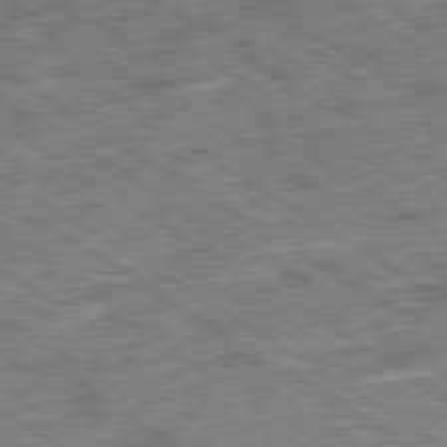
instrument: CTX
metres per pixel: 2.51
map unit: Ap
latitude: -79.9745
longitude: -75.1025
